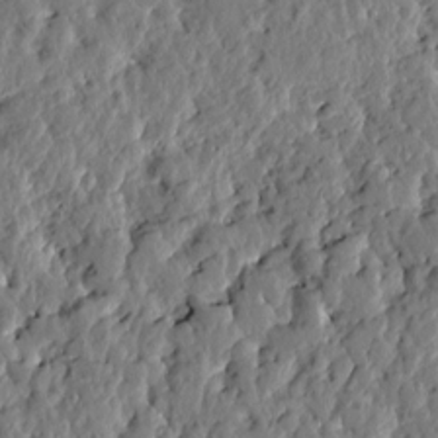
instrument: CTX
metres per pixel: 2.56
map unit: Htu
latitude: -1.5211
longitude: -179.9150
